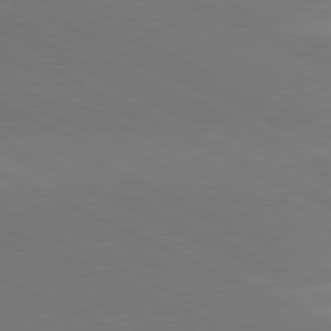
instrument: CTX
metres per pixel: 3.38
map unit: lApd
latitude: 81.0458
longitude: 144.5574
